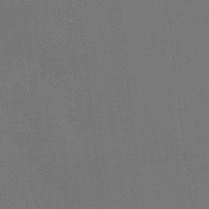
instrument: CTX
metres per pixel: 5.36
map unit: Htu
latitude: -13.9178
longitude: -48.0255
